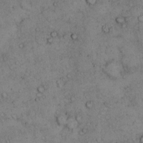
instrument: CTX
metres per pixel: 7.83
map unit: Hto
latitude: 12.0633
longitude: -58.6491
